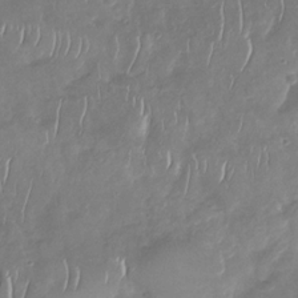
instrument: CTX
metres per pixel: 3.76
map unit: Nhu
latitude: -30.1794
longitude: -59.9150
